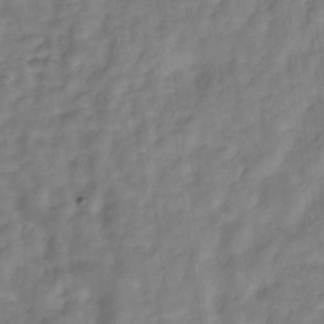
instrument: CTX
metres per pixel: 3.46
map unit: Hve
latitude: -32.2929
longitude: 92.7841
